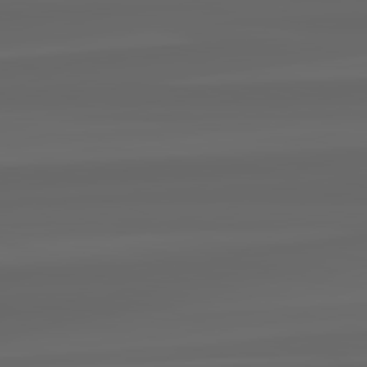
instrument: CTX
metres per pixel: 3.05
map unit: lApd
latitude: 82.4223
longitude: -171.0269
